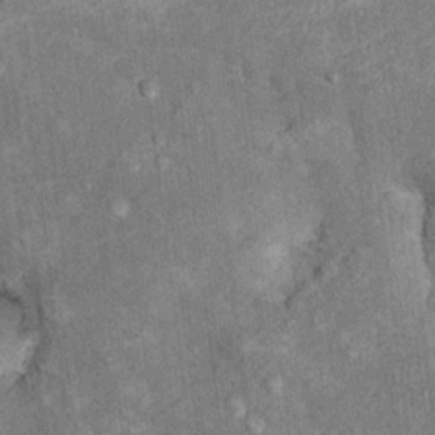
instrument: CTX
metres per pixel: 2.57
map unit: Hto
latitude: 10.1767
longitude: -37.2159
